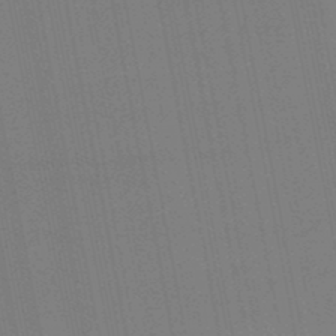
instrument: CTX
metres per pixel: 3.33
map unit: lHb
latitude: -48.2740
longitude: 67.0486
